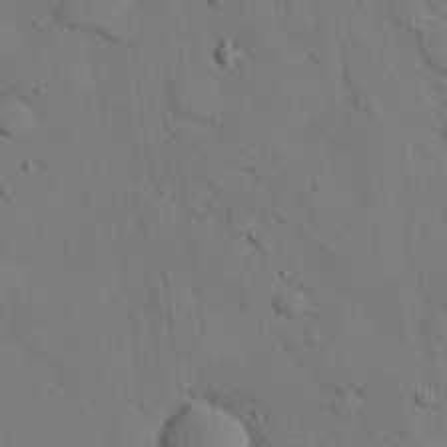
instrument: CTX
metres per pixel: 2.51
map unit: eHh
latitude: 25.9150
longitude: -77.7827
